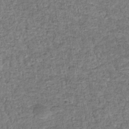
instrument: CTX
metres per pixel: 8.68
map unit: eHb
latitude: -36.5573
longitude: 79.8989
